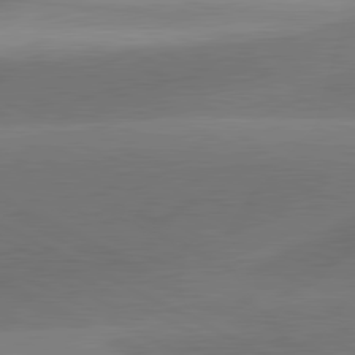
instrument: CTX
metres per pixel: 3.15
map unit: lApd
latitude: 81.2726
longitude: 129.5966
